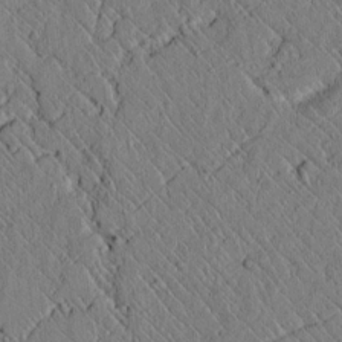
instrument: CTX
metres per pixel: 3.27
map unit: lAvf
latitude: 7.2159
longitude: 159.6910
